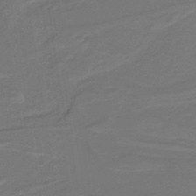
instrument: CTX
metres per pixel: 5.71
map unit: lHb
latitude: -39.4455
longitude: 55.2565
